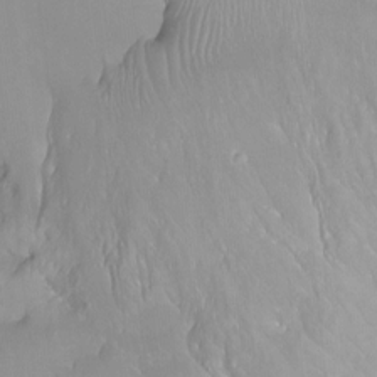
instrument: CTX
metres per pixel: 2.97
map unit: Ht
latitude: -13.8611
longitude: -44.1389
